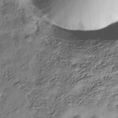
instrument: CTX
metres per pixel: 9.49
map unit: Nhe
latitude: -38.5007
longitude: -148.1011
